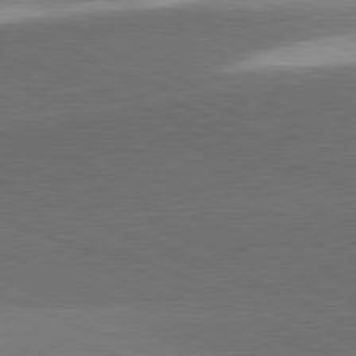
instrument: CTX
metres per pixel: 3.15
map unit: lApd
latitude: 81.8394
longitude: 137.8989
